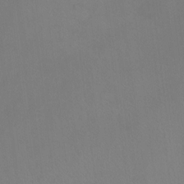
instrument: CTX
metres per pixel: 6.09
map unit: Hto
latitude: -12.3117
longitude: -40.1010
